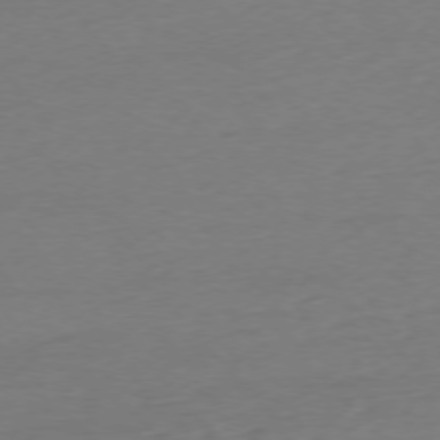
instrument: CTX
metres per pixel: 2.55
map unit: Ap
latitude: -76.5007
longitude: -80.7246
